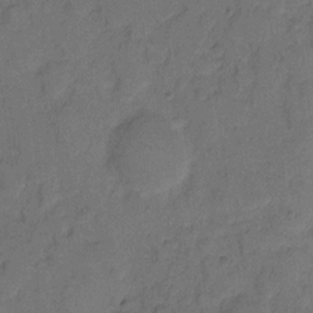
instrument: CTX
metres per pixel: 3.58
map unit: eHh
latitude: 8.1389
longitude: -65.6883
